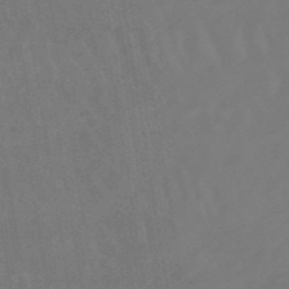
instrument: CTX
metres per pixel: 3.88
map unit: eHb
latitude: -49.7100
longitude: 84.5006
